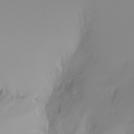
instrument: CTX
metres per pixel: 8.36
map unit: Hto
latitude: -8.3684
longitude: -50.0255
